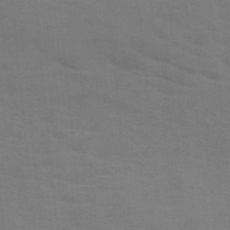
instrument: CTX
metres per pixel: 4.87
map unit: HNb
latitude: -46.3873
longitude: -45.8016
